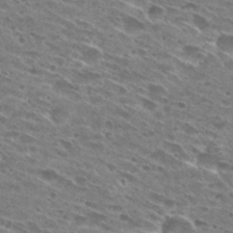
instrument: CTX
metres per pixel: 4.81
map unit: Hto
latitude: 29.4237
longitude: -44.9702
